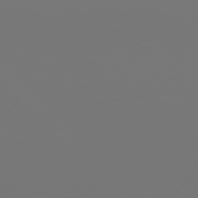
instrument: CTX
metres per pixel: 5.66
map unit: Hpe
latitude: 76.5168
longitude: -137.1403
